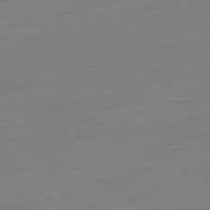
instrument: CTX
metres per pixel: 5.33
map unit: Ap
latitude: -80.9920
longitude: -76.9324
